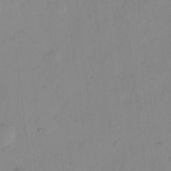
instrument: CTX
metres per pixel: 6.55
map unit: Hto
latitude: 7.9339
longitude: -59.5371
